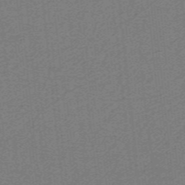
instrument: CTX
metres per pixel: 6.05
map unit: lHb
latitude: -39.6533
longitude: 54.1039
